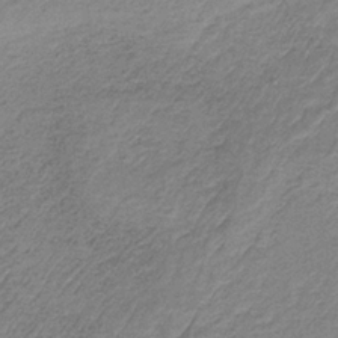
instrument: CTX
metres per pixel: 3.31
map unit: HNb
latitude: -34.1039
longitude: 61.6722
